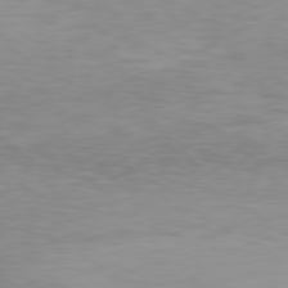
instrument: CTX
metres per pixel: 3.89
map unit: Hpe
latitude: 77.5938
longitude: -166.2144
